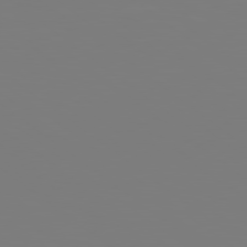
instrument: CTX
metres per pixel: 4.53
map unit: lApd
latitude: 79.1214
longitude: -175.0081
